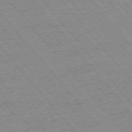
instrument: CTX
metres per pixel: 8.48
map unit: Ap
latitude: -75.8612
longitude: -87.0080
